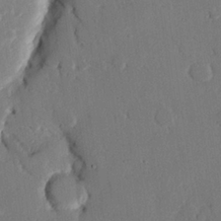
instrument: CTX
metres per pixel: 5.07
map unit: eHh
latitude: 25.7071
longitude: -80.7435
